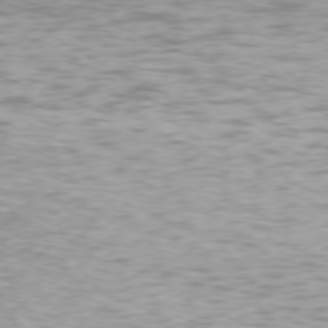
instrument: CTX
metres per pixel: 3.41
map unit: Hpe
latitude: 76.4790
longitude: -132.5546
